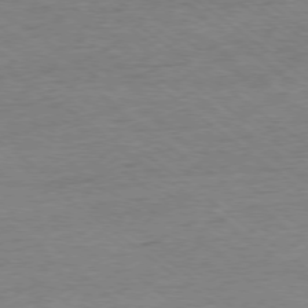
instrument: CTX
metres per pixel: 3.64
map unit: Ap
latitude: -77.8422
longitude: -82.3845
